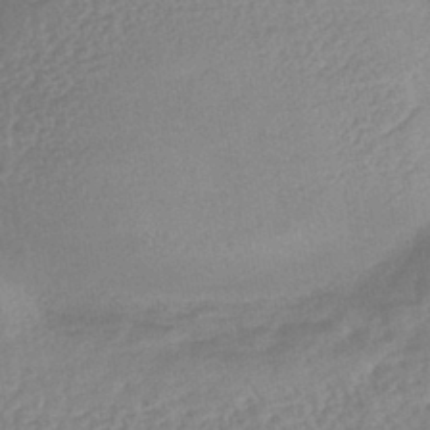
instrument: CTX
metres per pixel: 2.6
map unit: lHb
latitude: -42.0849
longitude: 73.2754
